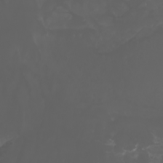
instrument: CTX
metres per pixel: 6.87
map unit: Nhu
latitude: -7.6722
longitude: -84.2334
